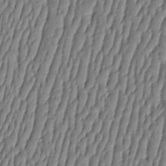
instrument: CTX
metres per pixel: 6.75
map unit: HNhu
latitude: -3.7666
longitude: 13.8989
